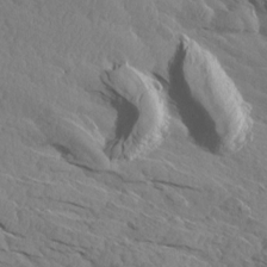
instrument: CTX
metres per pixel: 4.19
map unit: Aa
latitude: 12.6680
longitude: -142.4790
